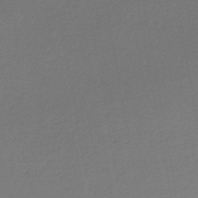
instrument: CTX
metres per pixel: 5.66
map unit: lHb
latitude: -45.3510
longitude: 62.1416
